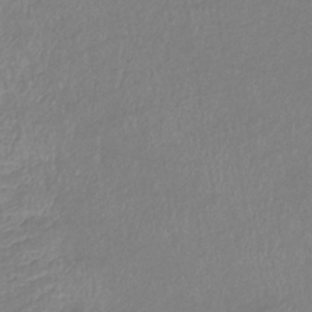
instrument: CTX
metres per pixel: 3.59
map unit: eHb
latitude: -37.1431
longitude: 75.5211
